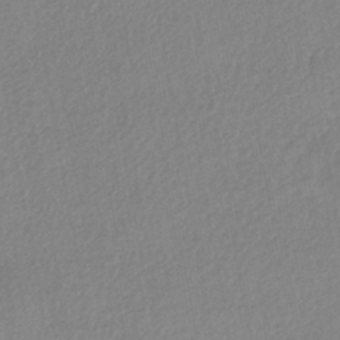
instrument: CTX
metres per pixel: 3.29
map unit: HNhu
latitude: -44.1228
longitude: 95.7666
